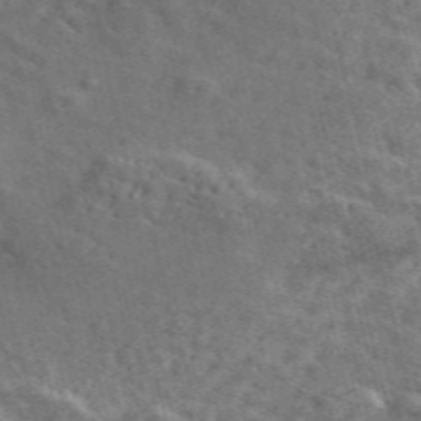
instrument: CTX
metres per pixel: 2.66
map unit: ANa
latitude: 49.6316
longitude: -81.2915
